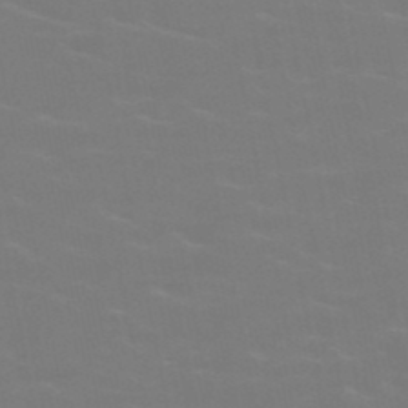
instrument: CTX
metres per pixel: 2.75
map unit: HNb
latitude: -49.1998
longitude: -47.8206
